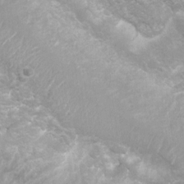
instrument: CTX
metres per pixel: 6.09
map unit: Nhu
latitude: 7.3293
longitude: -20.6112
